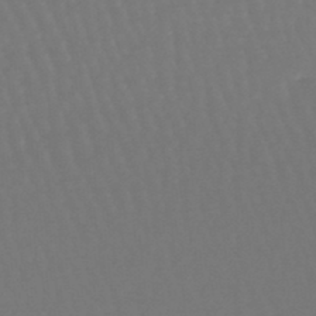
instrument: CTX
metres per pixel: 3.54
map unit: lHb
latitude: -46.6707
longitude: 65.2943
